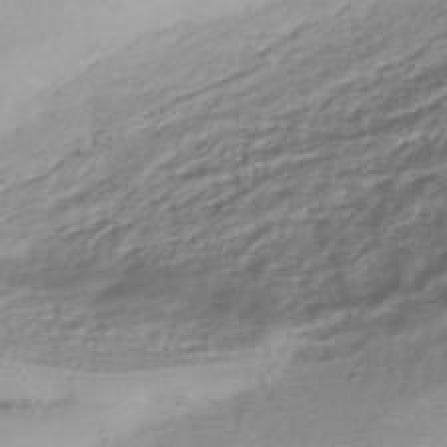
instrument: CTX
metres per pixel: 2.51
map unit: HNhu
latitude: -44.8219
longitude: 96.7841
